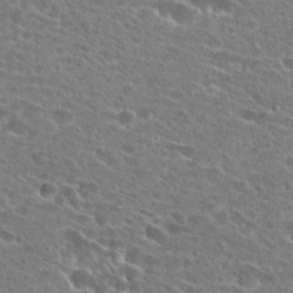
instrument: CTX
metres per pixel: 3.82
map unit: Hto
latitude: 23.8016
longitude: -43.2159
